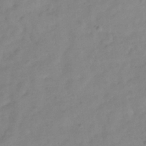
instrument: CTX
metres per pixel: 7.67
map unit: Hve
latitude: -32.9542
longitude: 89.9745
